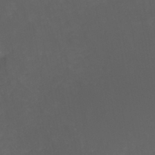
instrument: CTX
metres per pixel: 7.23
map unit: HNb
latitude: -44.1795
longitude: -44.0255
